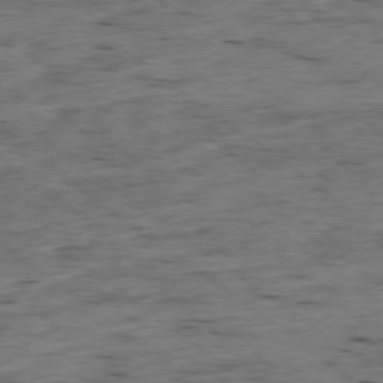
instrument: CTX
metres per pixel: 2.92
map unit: Ap
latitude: -78.5573
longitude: -89.9717
